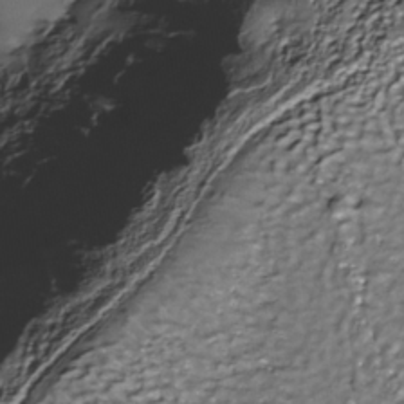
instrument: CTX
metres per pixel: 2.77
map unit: Nhe
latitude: -36.1605
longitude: -89.9717
